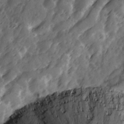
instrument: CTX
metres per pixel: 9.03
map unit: Ave
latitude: 12.1578
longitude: -103.2537
